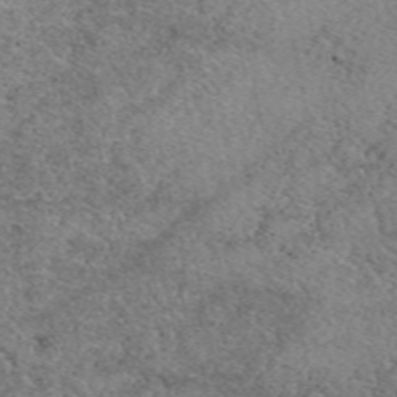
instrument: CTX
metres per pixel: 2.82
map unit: eAb
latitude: 50.1011
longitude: 113.4266
